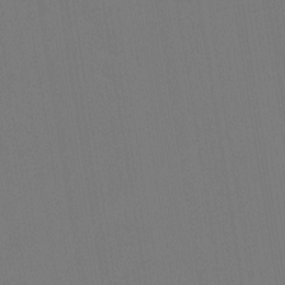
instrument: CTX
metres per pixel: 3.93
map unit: lHvf
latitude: -9.8989
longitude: -99.8205
